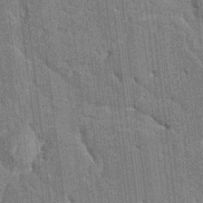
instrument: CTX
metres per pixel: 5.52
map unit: HNhu
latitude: 5.9339
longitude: -5.8016
